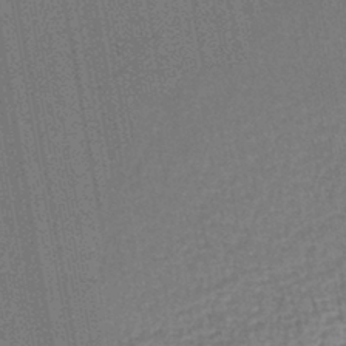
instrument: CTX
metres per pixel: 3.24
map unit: lHb
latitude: -43.8233
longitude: 65.3888
